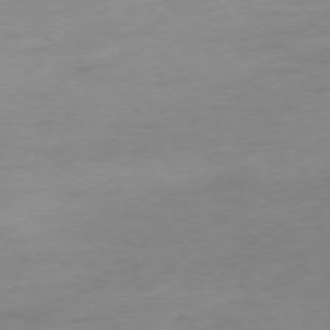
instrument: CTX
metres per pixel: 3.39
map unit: Hpe
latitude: -76.1606
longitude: -14.8758
